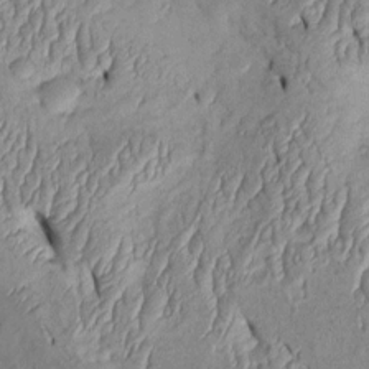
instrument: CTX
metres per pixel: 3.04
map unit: Htu
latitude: 2.0633
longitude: 149.0676
